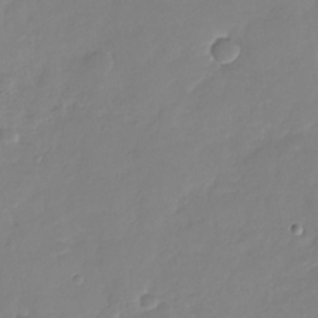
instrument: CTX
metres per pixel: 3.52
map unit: Nhu
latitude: -29.0298
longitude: -61.2348
